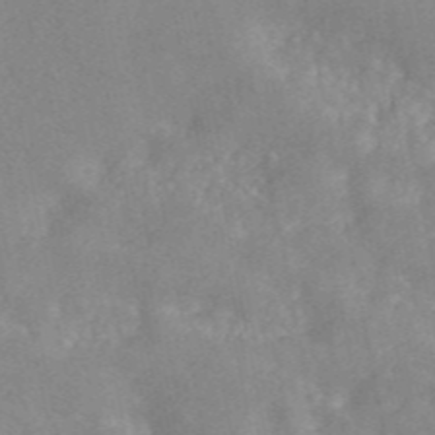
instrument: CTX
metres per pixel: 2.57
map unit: ANa
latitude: 46.5924
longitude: 26.8219
